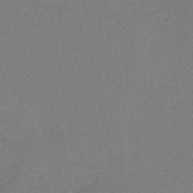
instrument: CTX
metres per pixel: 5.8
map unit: HNb
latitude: -42.8785
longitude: 49.4833
